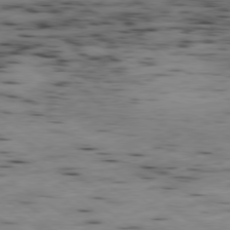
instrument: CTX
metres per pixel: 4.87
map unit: Ap
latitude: -79.7477
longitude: -101.4804
